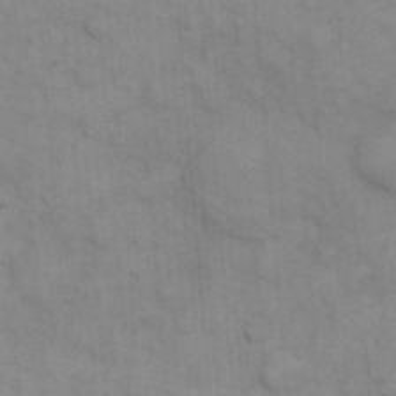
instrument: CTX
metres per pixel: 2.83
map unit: eHh
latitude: 18.1766
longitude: -64.1011
